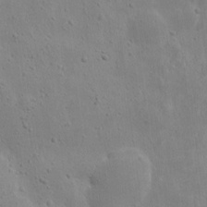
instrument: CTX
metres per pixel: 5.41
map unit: eHh
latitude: 8.9136
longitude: -72.6113
